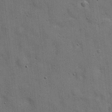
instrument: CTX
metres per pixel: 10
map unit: Hve
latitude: 19.3103
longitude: 151.7100
